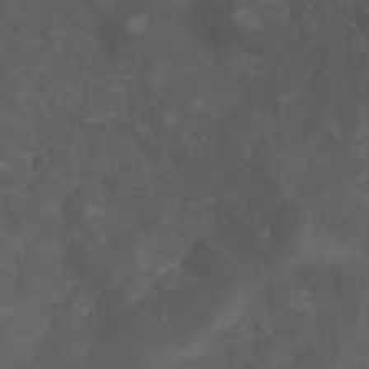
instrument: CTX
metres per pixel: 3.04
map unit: Nhu
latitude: 28.4223
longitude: -56.4601
